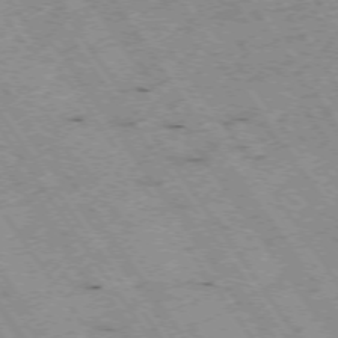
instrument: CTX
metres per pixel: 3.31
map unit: Hpe
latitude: -74.3873
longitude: 3.7099
